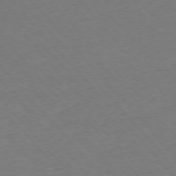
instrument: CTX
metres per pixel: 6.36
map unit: Ap
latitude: -76.3495
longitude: -81.1403
